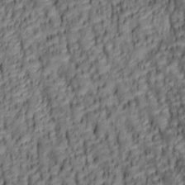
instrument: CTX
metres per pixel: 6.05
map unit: lAa
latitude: 6.2900
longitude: -116.2145
